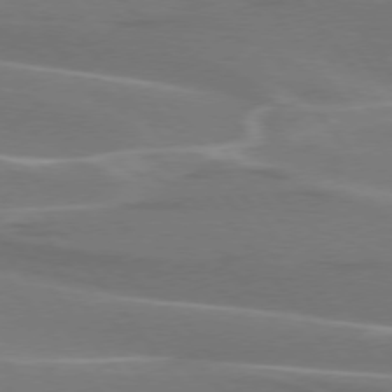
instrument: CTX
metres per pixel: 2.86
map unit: lApd
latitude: 75.0836
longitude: -62.7436
